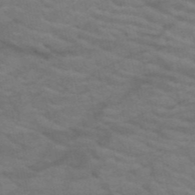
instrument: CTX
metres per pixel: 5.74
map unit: HNb
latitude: -53.0486
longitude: -43.8772
